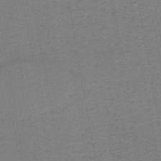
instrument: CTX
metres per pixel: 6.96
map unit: HNb
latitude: -45.6722
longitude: 52.4062
